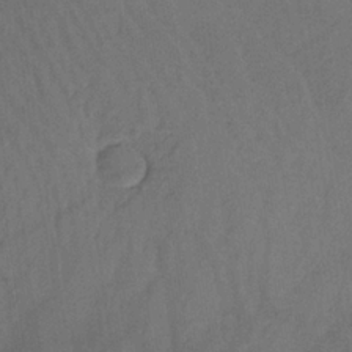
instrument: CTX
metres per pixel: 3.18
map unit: HNb
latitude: -32.1795
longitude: 63.2942
